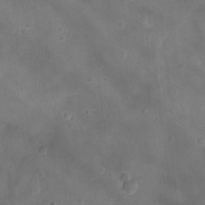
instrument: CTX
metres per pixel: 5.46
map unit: Ht
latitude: -7.3698
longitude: -21.5182
